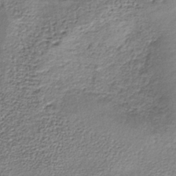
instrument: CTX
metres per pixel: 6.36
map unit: lHb
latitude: -35.2565
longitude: 63.3698
